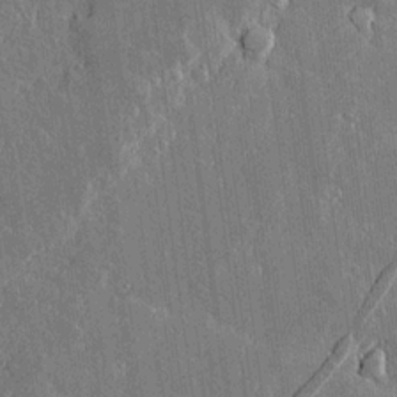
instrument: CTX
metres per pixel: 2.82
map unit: lAvf
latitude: 15.5938
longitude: -128.8380
